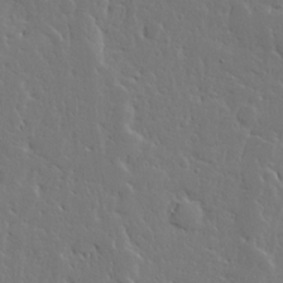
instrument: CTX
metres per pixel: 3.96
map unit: Ave
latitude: 13.7639
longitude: -137.6127
